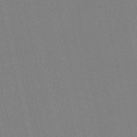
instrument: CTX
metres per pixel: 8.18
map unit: lHb
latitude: -49.4077
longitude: 69.4265
